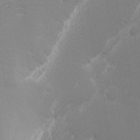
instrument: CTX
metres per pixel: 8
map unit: Nhu
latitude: 1.7260
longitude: -77.1592
